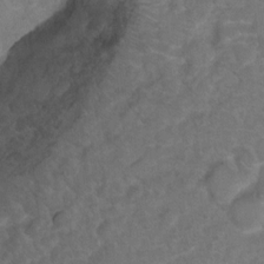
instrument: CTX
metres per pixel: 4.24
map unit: Hto
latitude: 6.1956
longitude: -30.7058
